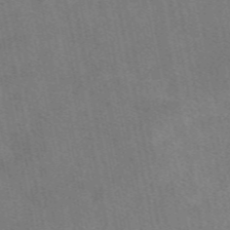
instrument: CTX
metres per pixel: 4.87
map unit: eAb
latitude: 49.2726
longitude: 121.0108
